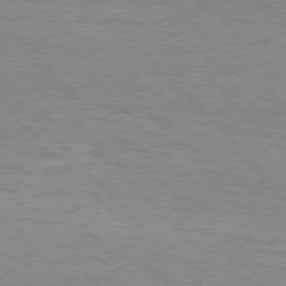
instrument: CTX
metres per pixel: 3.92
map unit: Hpe
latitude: 76.4412
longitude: -152.7624
